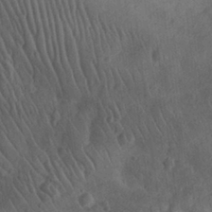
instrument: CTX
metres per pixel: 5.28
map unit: eHh
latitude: 29.3104
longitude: -76.4979
